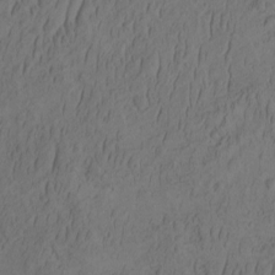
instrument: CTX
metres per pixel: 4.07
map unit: eHh
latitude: -2.3306
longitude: 16.5952
